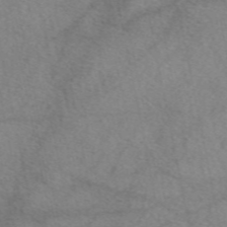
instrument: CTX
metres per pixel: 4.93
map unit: eAb
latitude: 48.8569
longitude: 111.3509
